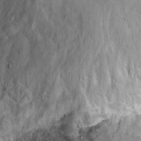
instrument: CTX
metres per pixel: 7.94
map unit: Ht
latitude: 14.5168
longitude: -40.8380
